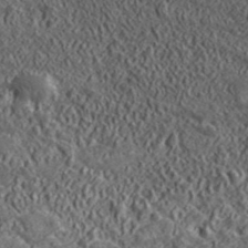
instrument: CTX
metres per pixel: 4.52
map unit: lHvf
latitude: 42.0633
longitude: -88.7058
